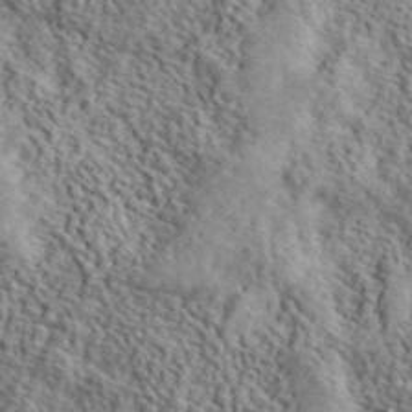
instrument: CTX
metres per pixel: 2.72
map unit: lHvf
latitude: 40.7246
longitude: -86.3278
